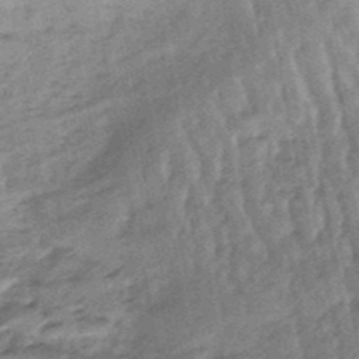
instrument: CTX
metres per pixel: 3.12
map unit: lHb
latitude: -47.9367
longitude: 78.5195
